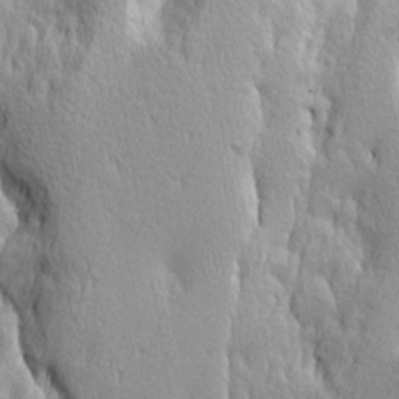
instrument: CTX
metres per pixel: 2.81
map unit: Ave
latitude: 14.0633
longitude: -133.4238
